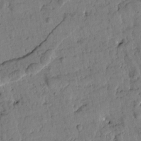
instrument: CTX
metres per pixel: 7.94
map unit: Htu
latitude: 1.3292
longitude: 176.6707
